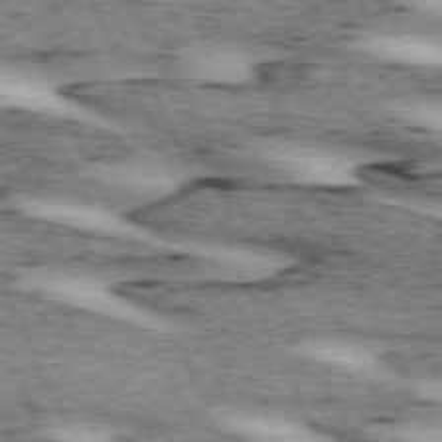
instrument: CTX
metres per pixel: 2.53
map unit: lApd
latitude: 72.4223
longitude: -54.8947
